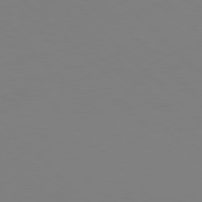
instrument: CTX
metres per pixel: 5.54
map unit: Hpe
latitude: 77.1214
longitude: -132.5735
